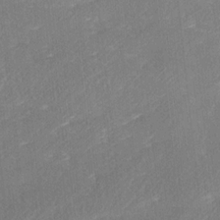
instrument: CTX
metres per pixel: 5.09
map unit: Ave
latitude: 17.4426
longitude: -137.2159
